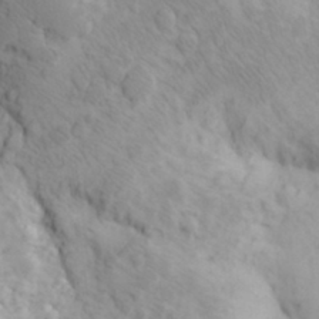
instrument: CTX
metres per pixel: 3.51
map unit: Aa
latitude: 27.0836
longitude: -149.4615
